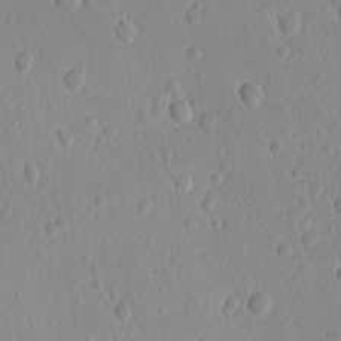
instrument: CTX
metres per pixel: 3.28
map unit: lAvf
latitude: -9.0864
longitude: -119.8583
